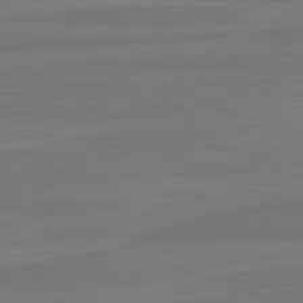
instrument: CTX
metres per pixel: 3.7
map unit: lApd
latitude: 82.2522
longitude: -174.1956
